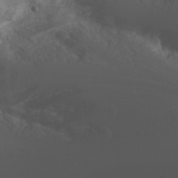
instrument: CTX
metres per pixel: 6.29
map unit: Nhu
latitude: -0.7464
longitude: -79.6127
